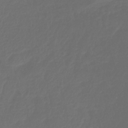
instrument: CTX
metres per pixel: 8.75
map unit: HNhu
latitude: -29.1053
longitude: 66.1606
